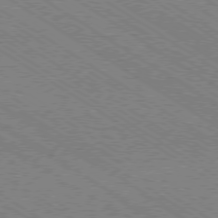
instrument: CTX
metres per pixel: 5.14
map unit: Ap
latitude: -79.4832
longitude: -79.8206
